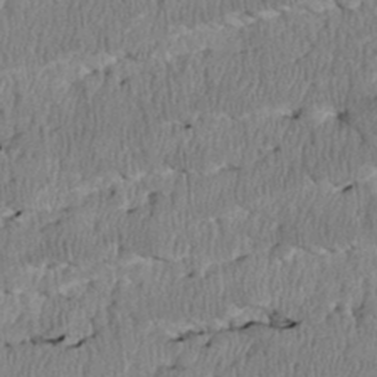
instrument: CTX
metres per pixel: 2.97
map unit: Htu
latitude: 3.3481
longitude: 149.6533
